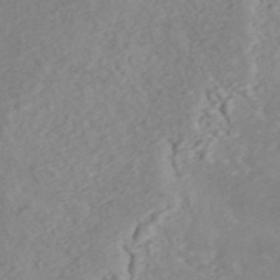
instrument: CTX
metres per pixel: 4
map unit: ANa
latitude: 45.3292
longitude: 22.6141
